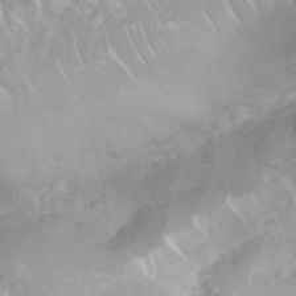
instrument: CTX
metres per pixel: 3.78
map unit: Nhu
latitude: 26.5546
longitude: -62.4979
